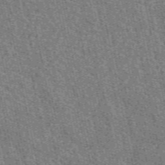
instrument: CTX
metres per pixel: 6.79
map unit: eAb
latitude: 51.6882
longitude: 114.6896
